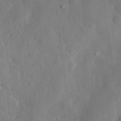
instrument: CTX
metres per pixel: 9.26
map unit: eHh
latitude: 30.1200
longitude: -76.9891
